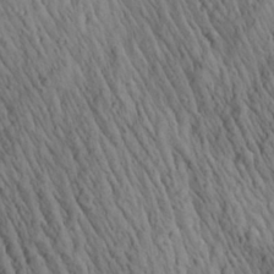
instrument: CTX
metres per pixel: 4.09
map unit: Aa
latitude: 27.6505
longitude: -141.1592
